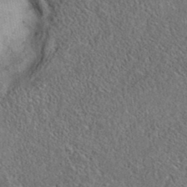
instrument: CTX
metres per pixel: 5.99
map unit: eAb
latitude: 36.1767
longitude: 113.2187
